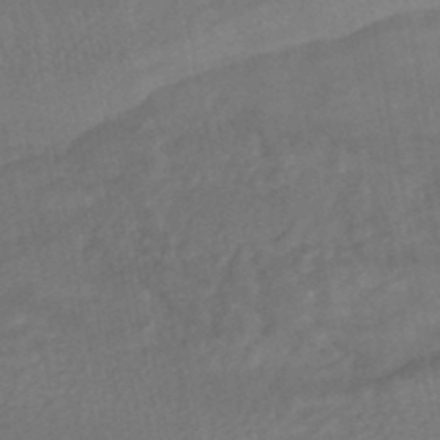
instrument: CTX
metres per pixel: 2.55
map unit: HNhu
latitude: -46.5384
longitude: 96.1606
